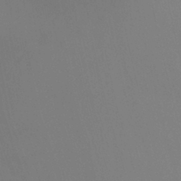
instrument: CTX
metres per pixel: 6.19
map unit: Ht
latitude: -8.8219
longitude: -31.2537
